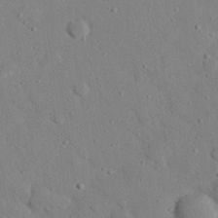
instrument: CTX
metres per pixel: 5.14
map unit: eHh
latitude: 26.7624
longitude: -79.4427
